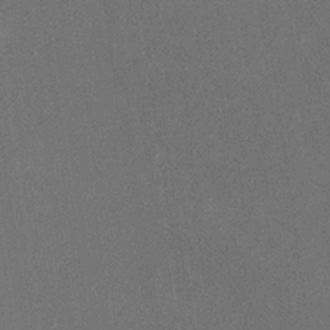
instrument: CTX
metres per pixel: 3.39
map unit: eHh
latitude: 19.2348
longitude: -69.1781
